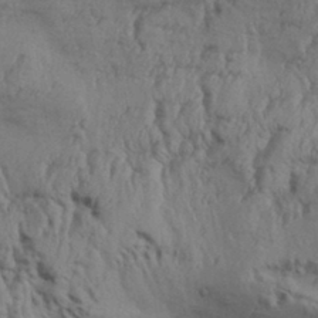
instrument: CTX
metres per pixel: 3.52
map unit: Aa
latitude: 32.2711
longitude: -135.9339
